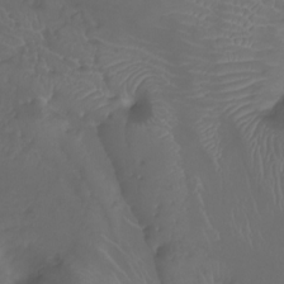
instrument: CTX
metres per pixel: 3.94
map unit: Ht
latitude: -7.6722
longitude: -20.4601
